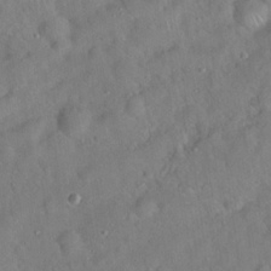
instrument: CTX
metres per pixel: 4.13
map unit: Hto
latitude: 19.4237
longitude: -53.4238
